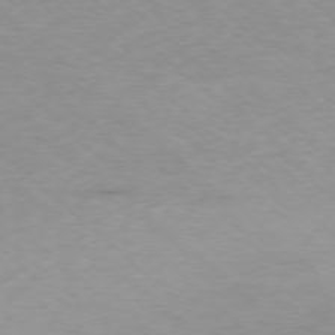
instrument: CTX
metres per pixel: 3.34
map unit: Ap
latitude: -77.5966
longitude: -93.3859
